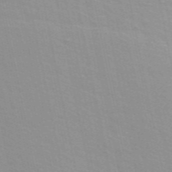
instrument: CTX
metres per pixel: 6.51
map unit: ANa
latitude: 48.8191
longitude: -77.0269
